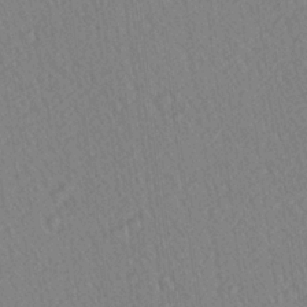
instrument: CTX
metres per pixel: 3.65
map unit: Ave
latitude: 20.8758
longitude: -139.0647
